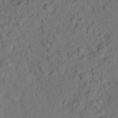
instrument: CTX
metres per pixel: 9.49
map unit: lHvf
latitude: 15.0270
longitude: 178.1794
